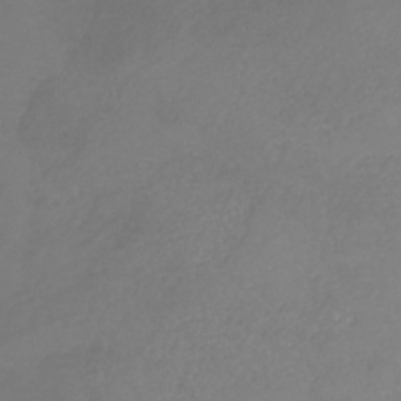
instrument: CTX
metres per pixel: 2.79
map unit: HNb
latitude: -31.5210
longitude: 63.6910
